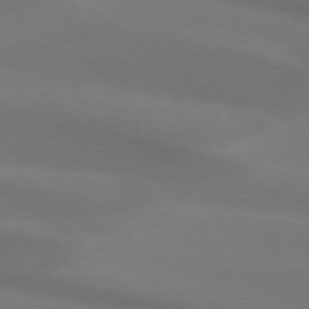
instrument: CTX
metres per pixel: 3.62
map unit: lApd
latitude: 73.2915
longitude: -48.9136
